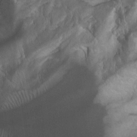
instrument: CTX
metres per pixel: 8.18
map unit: Ht
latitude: -0.6330
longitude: -45.5182
